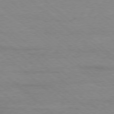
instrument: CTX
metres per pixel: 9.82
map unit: Ap
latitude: -78.1416
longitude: -93.5182
